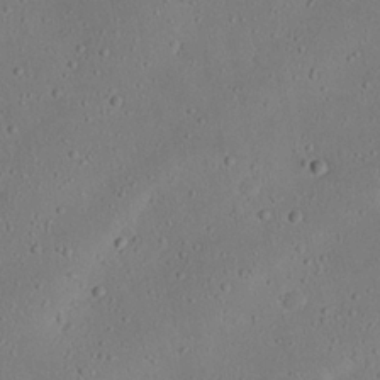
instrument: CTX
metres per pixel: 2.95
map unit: Nhu
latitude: 22.8758
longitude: -72.7058
